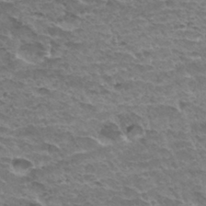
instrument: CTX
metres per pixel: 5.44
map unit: Hto
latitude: 32.2900
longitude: -39.8016
